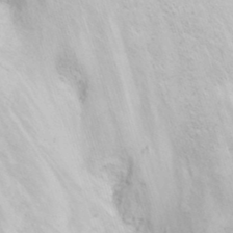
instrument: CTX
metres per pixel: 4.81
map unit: Nhu
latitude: 24.2144
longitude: -62.3468
